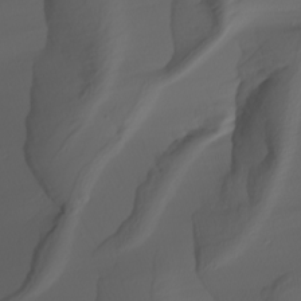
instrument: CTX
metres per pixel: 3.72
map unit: Nhu
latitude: -5.5588
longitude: -95.5371
